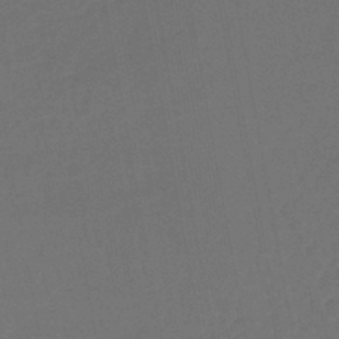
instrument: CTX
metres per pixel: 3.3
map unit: lHb
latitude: -43.7477
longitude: 74.3118
